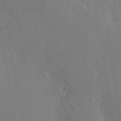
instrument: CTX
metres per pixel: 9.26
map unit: Nve
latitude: -7.7666
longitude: 173.7477
